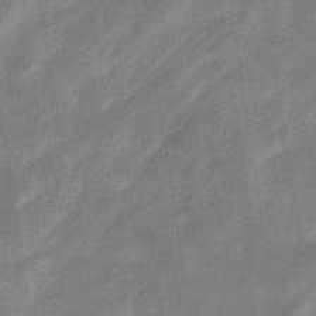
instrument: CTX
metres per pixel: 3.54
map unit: eHb
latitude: -33.6533
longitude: 73.2754
